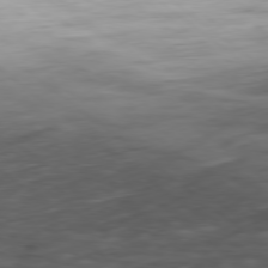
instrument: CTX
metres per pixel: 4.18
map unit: Ap
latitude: -79.0486
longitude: -59.5371
